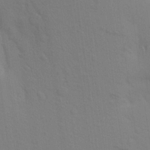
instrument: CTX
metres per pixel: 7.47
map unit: Aa
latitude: 23.5182
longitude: -145.4804
